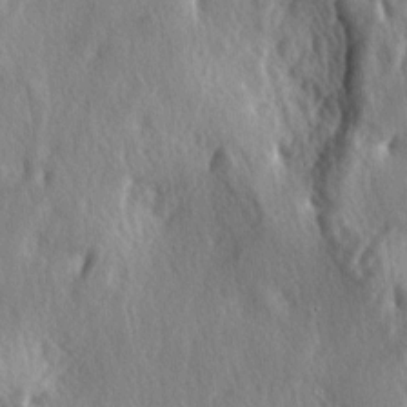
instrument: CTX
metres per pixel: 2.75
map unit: lAa
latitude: -5.1431
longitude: -124.5735
